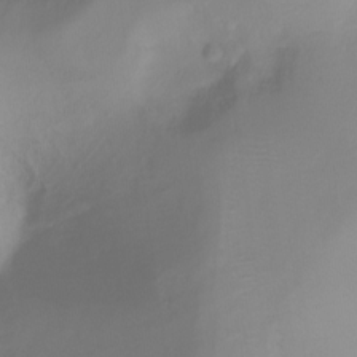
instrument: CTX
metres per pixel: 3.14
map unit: Ht
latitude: -17.2565
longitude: -47.2348
